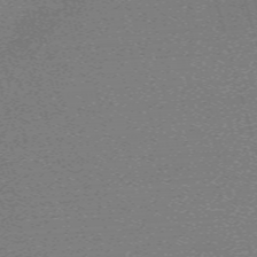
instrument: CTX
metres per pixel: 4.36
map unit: eHh
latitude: -62.1794
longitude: 51.8800
